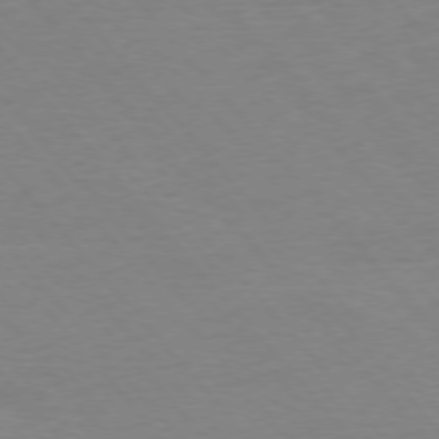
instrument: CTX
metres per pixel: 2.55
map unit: Ap
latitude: -76.5952
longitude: -88.4412
